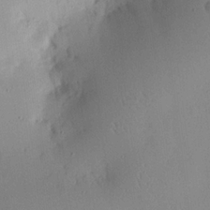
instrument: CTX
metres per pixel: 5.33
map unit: Nhu
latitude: 16.4790
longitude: -78.8191
